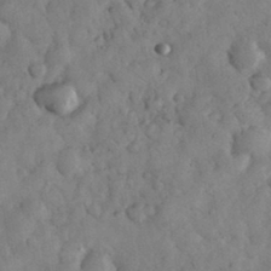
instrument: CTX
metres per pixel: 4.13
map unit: eHh
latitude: 33.4804
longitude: -69.4049
